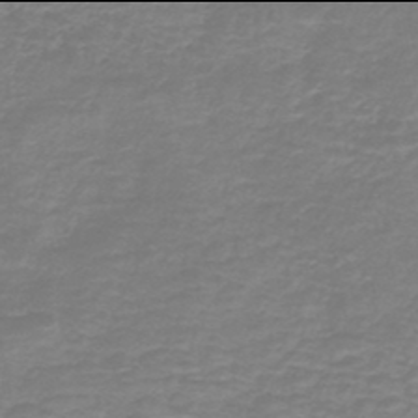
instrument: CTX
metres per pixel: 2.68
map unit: HNb
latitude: -46.0094
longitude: 52.7841
